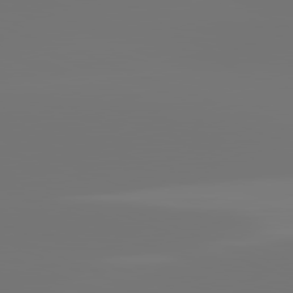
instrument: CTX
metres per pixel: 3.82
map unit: lApd
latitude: 81.7261
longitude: -154.2900
